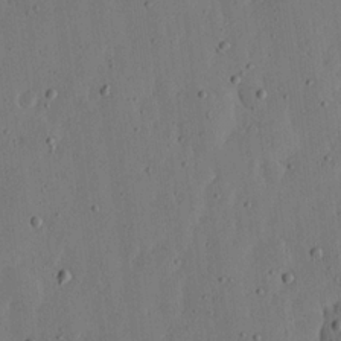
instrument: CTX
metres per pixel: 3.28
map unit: lHvf
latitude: 18.9136
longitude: -114.8002
